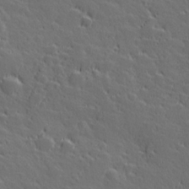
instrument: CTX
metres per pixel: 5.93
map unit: Hve
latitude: 27.4615
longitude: 144.0850
